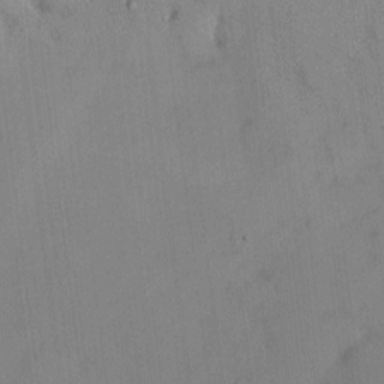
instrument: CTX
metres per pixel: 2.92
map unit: eHh
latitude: 0.3656
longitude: 17.5211
